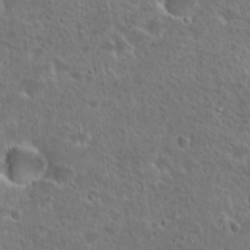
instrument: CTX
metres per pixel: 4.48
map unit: Hto
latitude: 25.5182
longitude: -46.2901
